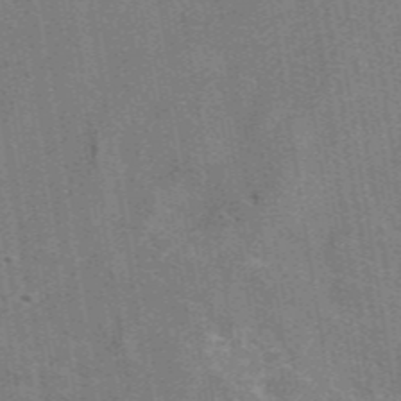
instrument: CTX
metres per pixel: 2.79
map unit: eAb
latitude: 47.1781
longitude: 114.6329
